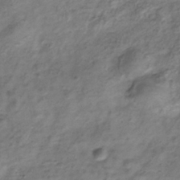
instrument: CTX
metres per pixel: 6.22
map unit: Hve
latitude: -33.1998
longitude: 89.0297
